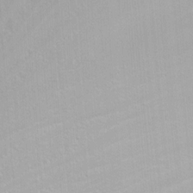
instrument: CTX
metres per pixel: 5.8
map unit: Nhu
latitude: -5.6155
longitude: -78.9325
